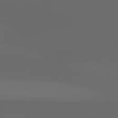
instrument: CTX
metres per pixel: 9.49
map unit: lApd
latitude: 83.0269
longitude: -138.1011
